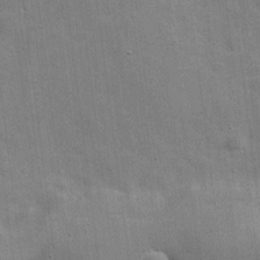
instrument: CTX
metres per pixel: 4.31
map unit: Hve
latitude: 18.5356
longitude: 151.8044
